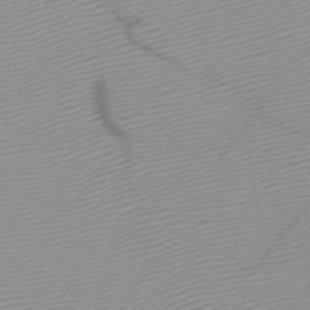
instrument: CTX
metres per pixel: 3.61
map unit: HNb
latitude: -45.6155
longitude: -43.7450
